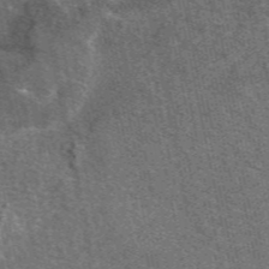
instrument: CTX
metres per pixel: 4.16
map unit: eAb
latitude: 49.2915
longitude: 115.9367
